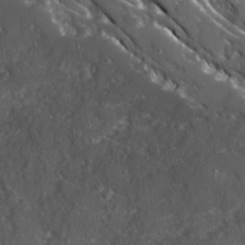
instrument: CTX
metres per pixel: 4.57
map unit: Ave
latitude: 15.7450
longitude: -130.9703
